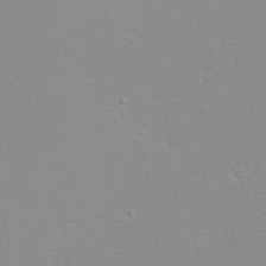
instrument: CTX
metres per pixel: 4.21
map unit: eHh
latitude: -8.4818
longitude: -70.4979
